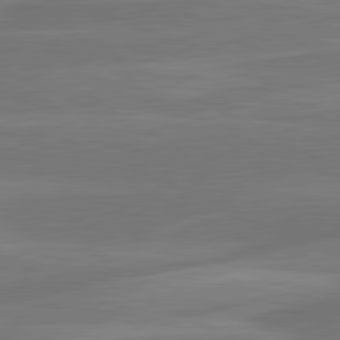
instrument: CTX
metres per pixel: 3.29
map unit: lApd
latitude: 81.5560
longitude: -135.8394
